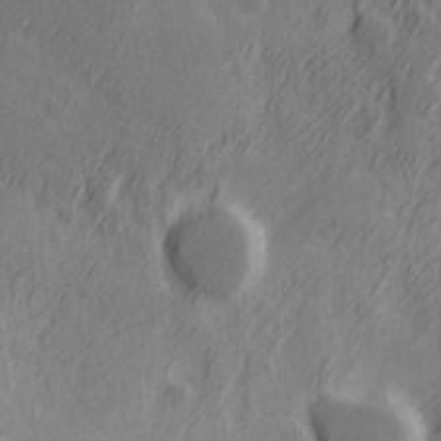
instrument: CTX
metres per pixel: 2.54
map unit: Hve
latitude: 26.0633
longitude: 146.2172
